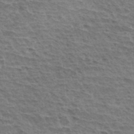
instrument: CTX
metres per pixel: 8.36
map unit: Hto
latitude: 34.8002
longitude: -43.6694
